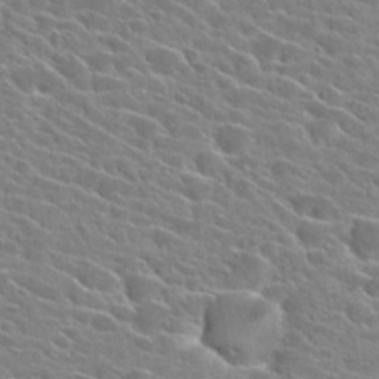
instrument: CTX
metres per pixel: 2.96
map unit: Hto
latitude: 25.4615
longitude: -42.4601
